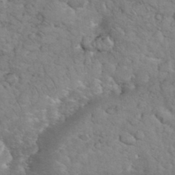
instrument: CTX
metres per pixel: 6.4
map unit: eHh
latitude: 35.2348
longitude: -65.1781
